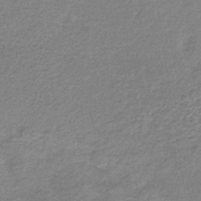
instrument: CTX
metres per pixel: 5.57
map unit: HNb
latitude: -34.0283
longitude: 56.9730
